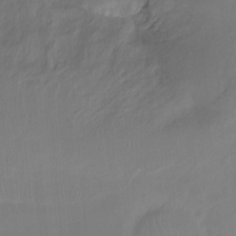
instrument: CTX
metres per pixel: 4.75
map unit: Hto
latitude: -8.8975
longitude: -46.7247
